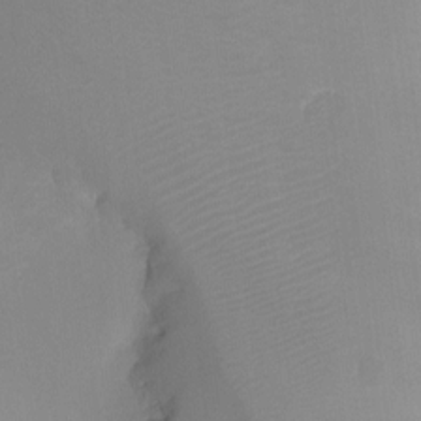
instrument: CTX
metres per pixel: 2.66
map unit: Ht
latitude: -9.5210
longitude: -34.3278
